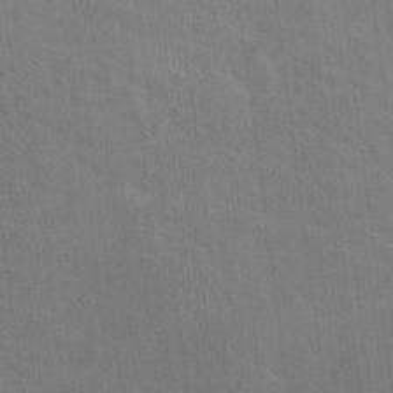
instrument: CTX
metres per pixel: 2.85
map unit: Hto
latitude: 17.9339
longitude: -37.0459
